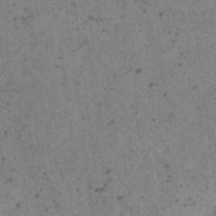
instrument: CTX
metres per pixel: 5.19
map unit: Hto
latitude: 8.3656
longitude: -59.1214
